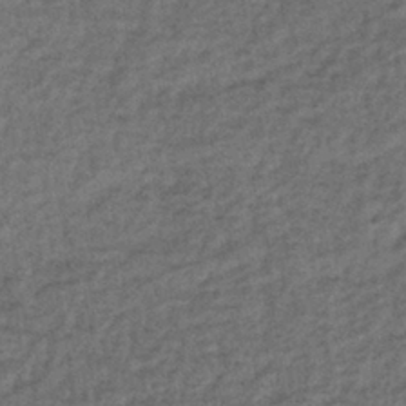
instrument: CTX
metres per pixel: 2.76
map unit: lHb
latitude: -40.8786
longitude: 70.9353
